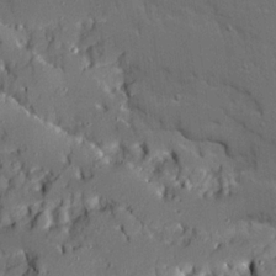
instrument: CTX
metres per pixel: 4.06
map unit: Ave
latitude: 19.4993
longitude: -128.8569
